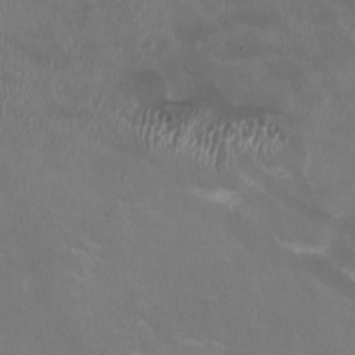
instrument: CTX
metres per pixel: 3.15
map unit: HNhu
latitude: 0.5357
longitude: -3.0836
